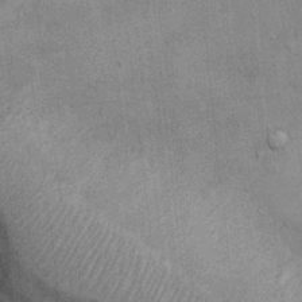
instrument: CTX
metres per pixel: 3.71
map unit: Ht
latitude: -3.4265
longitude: -15.2159
